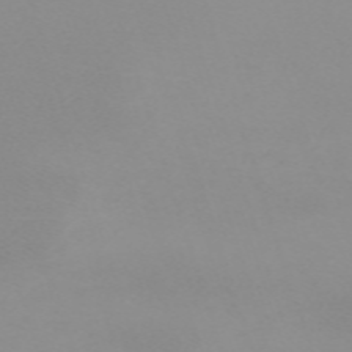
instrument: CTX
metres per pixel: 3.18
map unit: eHh
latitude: -62.6140
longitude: 48.6897
